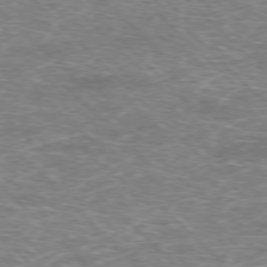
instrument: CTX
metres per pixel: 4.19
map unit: Hpe
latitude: -77.1809
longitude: -11.6316
